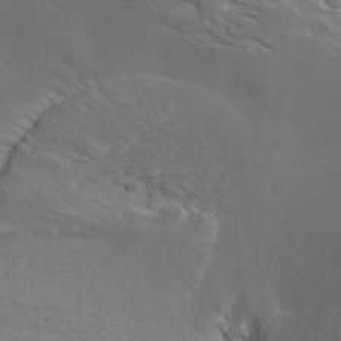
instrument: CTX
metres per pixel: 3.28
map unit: Aa
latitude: 10.9136
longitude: -142.3845
